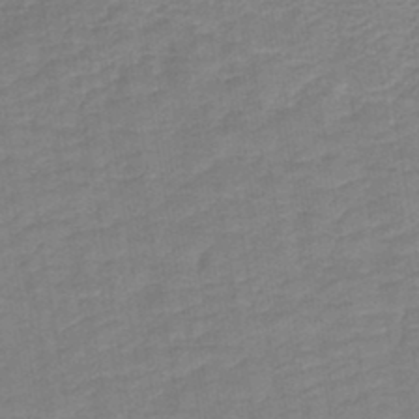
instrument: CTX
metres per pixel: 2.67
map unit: HNb
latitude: -44.1984
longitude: 51.8611
